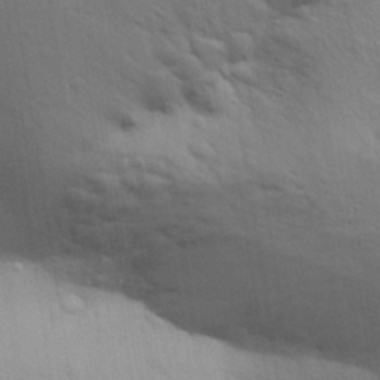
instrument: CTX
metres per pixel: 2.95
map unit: Aa
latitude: 30.2145
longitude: -147.3860
